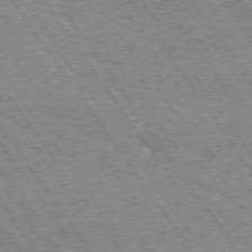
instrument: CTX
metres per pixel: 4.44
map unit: Hpe
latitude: 73.6505
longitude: -139.1592
